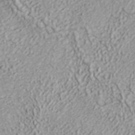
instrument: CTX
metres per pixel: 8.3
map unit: ANa
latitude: 35.3103
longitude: 13.6533
